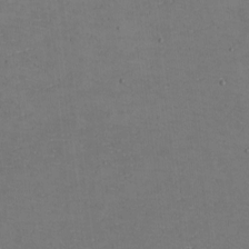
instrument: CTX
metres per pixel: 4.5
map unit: eHh
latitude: -5.1242
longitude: -82.7246
